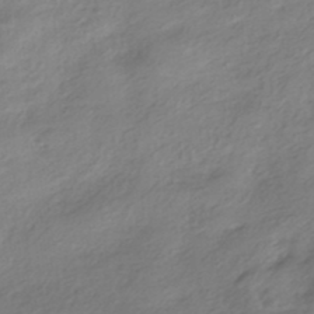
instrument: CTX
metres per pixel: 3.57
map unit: HNhu
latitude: -40.5763
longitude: 93.3321
